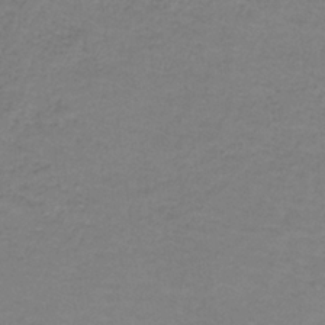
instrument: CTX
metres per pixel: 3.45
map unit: eAb
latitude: -36.4251
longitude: 52.9352
